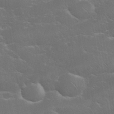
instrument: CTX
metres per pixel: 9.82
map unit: eHh
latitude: 36.2523
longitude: -66.4034
